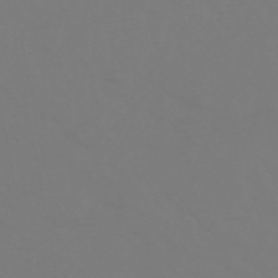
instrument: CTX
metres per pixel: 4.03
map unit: HNhu
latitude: -46.5384
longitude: 90.7086
